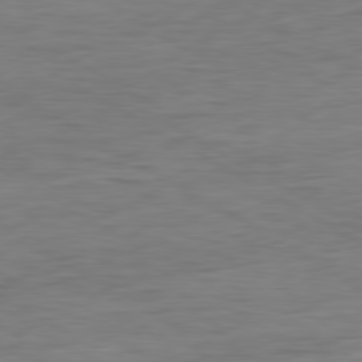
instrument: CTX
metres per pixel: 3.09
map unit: Ap
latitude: -81.1809
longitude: -78.8758
